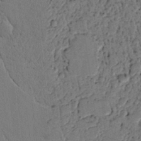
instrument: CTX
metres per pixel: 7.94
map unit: lAvf
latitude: 5.5182
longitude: 160.0661
